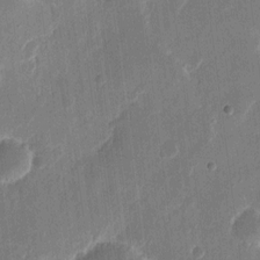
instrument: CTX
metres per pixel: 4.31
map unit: eHh
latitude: 11.0081
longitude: -70.1578
